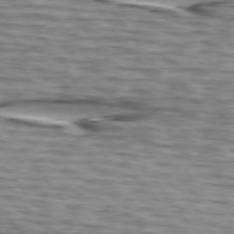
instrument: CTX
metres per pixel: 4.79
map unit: lApd
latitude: 74.9892
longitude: -72.2901
